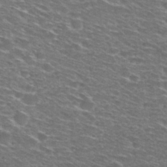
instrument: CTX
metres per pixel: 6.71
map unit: Hto
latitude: 28.1767
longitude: -48.8191
